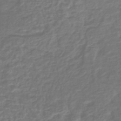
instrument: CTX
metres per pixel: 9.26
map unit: lHb
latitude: -43.1431
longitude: 64.8975
